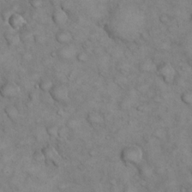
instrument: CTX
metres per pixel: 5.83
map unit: eHh
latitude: 22.1011
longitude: -59.0836
